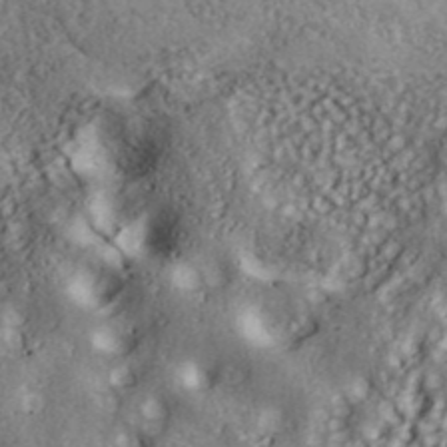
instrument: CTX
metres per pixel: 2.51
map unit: ANa
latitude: 40.9702
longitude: 52.0661
